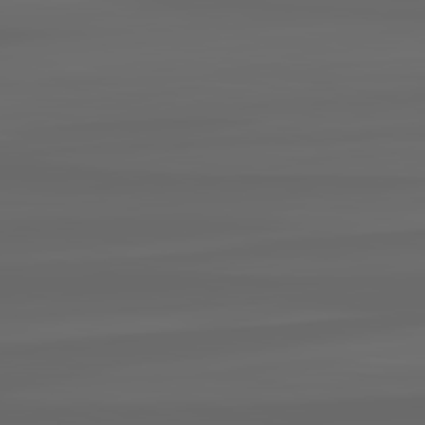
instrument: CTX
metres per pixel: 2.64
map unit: lApd
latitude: 82.4601
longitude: -169.9717
